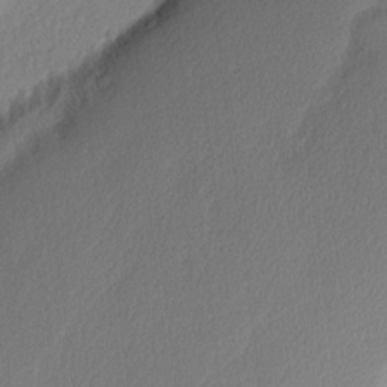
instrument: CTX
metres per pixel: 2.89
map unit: Nhu
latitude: 2.7624
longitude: -76.7057
